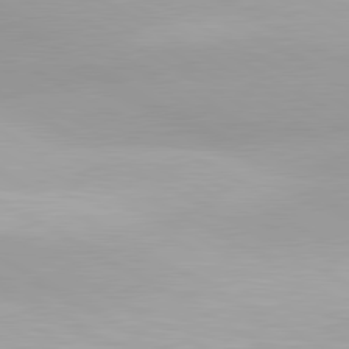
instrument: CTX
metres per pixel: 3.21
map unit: lApd
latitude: 80.6868
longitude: 123.8423
